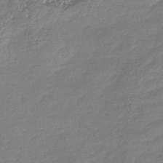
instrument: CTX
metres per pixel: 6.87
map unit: lHb
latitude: -43.2375
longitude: 78.6518
